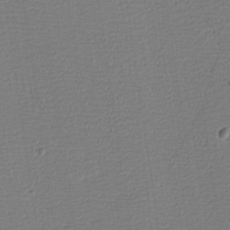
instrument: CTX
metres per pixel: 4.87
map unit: eHh
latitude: -3.8422
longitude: -86.3656
